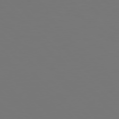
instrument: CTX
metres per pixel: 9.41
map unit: Hpe
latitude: 77.8016
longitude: -166.9513
